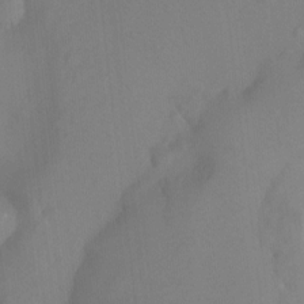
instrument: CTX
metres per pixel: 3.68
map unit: Ht
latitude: -7.3320
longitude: -28.2900
